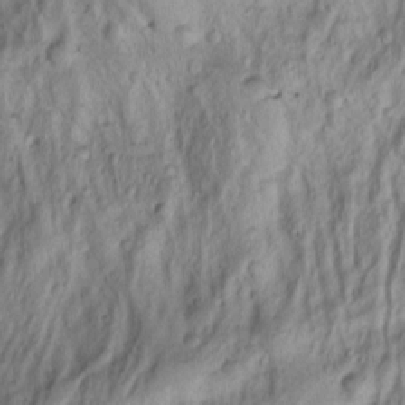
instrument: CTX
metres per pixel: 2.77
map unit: Nhu
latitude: -1.4644
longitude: -74.4034
